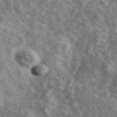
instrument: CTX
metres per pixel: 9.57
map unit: Ave
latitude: 41.4237
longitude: -108.3278
